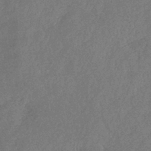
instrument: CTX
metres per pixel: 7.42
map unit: eHb
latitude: -39.0298
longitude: 77.2943
